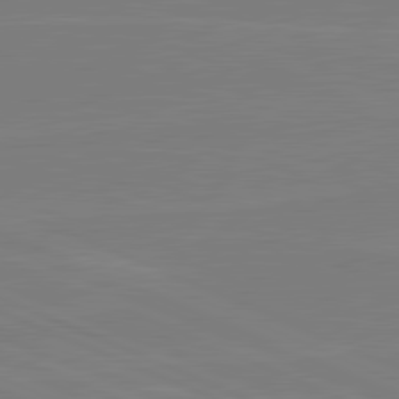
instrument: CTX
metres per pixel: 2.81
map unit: lApd
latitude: 81.5749
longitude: -169.3860
